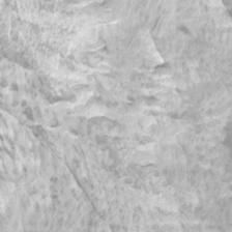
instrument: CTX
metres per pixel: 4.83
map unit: Htu
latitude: -10.1984
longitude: -73.8016
